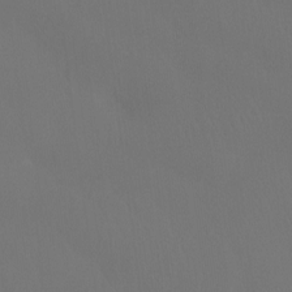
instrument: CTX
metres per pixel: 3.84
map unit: Htu
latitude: -13.9745
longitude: -47.6316
